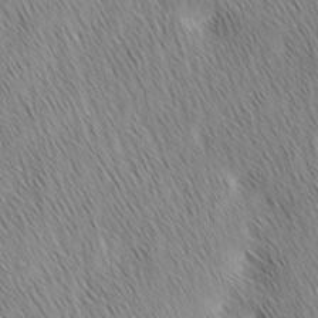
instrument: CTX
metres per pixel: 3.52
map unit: Ave
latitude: 1.2726
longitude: -114.9135
